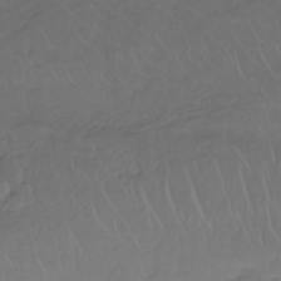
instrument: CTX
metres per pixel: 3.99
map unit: lHb
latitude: -32.8597
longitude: 64.0283
